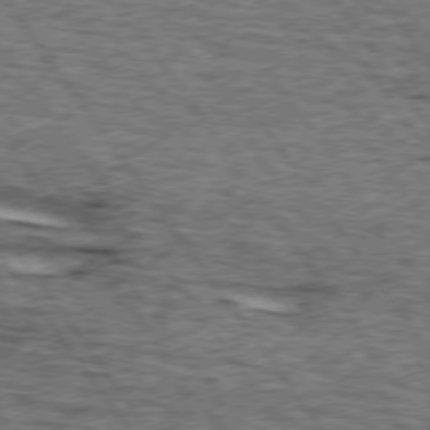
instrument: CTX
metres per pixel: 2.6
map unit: lApd
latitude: 74.2712
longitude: -73.8584
